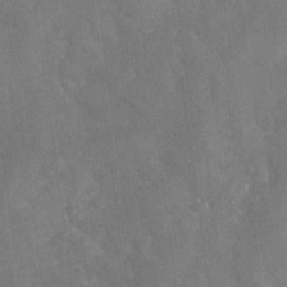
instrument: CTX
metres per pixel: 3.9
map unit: Nhu
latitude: -24.4629
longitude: -57.5560
